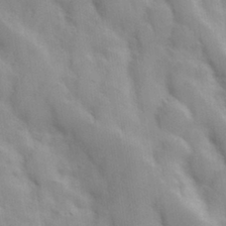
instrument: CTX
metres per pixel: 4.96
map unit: Hve
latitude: 31.1215
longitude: 150.7652
